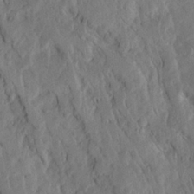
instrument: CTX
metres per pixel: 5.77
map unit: Ave
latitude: 23.0647
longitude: -132.6113
